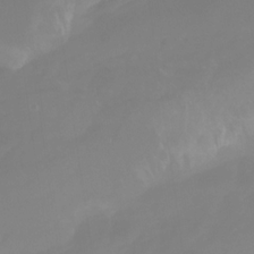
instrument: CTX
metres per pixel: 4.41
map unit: HNhu
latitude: -27.2375
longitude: 73.8422
